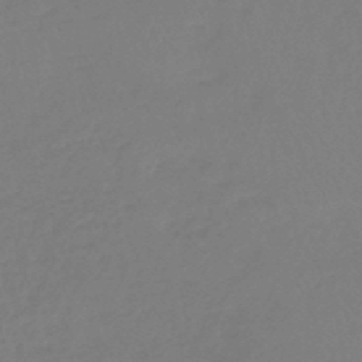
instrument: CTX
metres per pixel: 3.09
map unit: eHb
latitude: -45.8422
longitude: 81.4266
